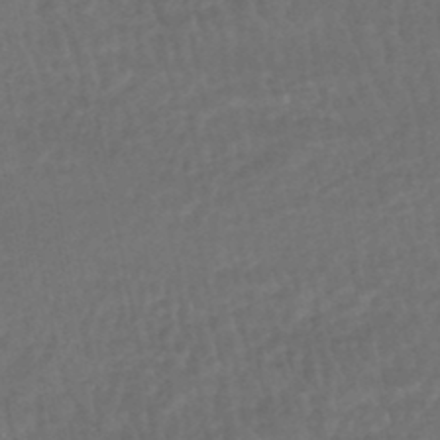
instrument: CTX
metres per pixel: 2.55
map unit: HNhu
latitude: -48.0472
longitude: 98.0850
